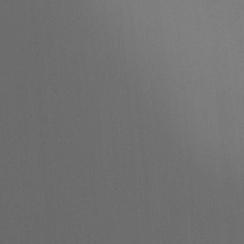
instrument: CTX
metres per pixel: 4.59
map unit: HNhu
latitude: 6.6490
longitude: -4.5168
